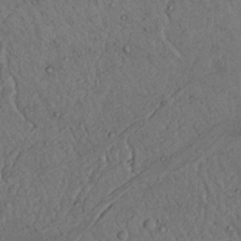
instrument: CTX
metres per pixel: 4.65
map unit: Nhu
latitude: 22.2522
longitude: -70.1956
